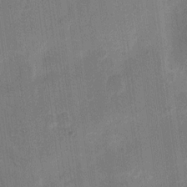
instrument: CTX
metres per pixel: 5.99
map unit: eHh
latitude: 10.9703
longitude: -67.0269
